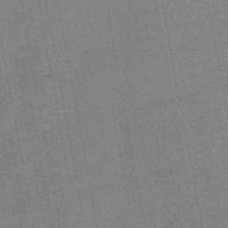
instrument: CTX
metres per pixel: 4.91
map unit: HNb
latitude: -46.1605
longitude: -36.4223
